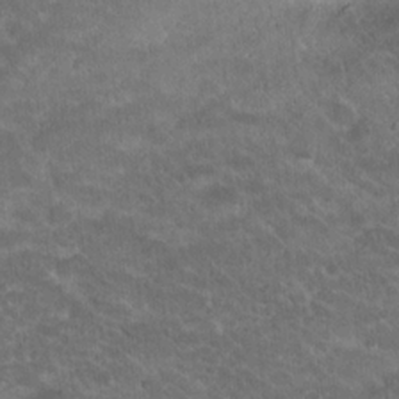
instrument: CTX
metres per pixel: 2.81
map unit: Hto
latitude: 19.1403
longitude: -35.5938
